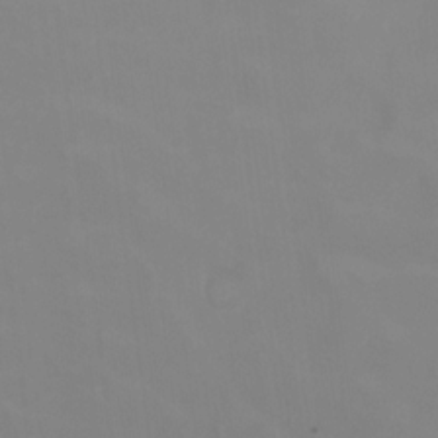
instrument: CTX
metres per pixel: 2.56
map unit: HNhu
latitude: 0.0633
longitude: -3.9717
